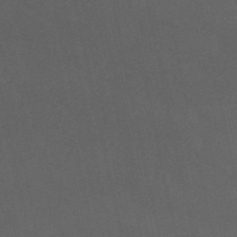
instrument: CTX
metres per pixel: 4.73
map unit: eHb
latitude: -50.8597
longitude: 72.7085
